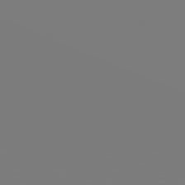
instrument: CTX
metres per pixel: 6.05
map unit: Hpe
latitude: 78.7435
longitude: -145.9339
